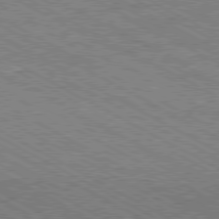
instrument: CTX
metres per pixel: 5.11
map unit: Hpe
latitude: -81.1998
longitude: 20.1605
